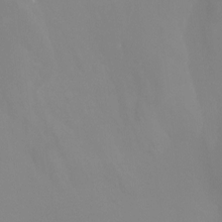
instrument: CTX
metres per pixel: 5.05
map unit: Ht
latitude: -4.7841
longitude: -26.7813
